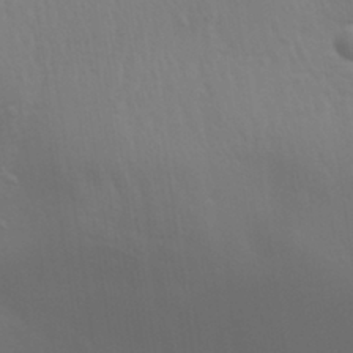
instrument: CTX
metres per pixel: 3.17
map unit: Aa
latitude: 31.1592
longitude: -133.6694
